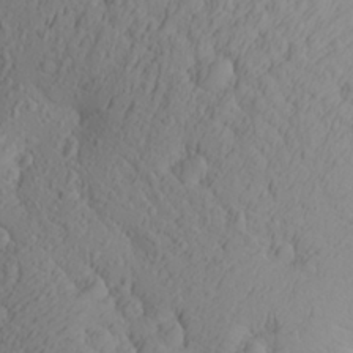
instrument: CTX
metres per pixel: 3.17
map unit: Aa
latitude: 26.4601
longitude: -144.6301
